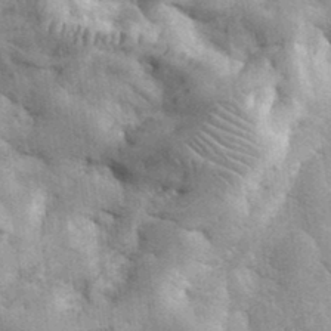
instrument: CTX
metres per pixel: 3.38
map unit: eHh
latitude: 35.4804
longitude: -68.3845
